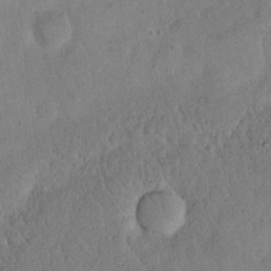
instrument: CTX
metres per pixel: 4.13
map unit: eHh
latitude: 19.1403
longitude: -62.5168
